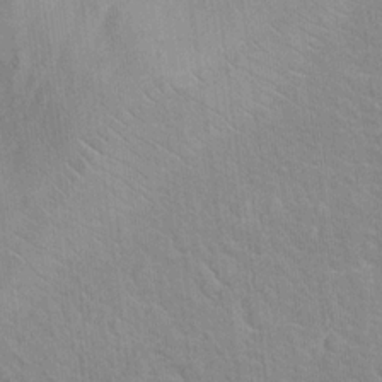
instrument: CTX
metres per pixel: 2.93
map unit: Hto
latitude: 13.1403
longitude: -37.8017
